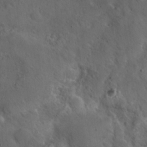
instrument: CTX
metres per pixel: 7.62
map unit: Hto
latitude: 19.7449
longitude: -54.7057
